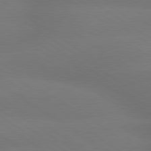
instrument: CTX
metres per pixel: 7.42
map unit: lApd
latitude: 79.6694
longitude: -151.8583
